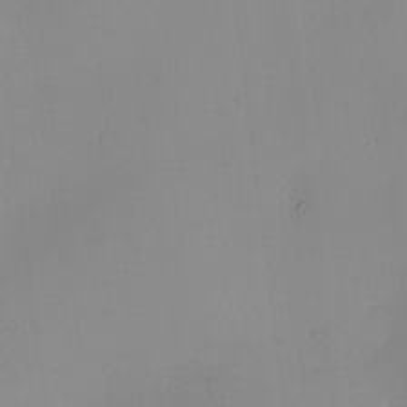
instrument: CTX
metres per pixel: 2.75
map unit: eHh
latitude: -9.0864
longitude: -66.5356
